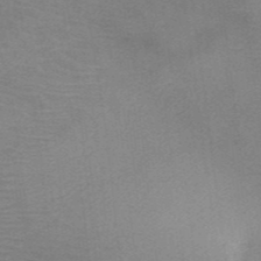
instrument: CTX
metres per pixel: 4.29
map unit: HNb
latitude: -46.3873
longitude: -45.6505
